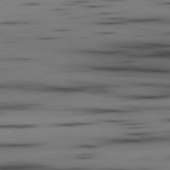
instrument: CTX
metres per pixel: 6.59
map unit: lApd
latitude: 80.0444
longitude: 161.1620
